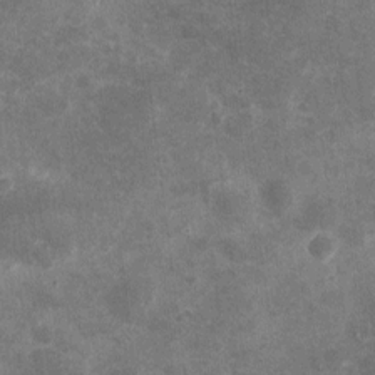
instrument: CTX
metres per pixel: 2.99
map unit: eHh
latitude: 4.5546
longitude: -71.7261
